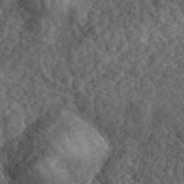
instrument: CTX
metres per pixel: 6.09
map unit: eHh
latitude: 36.3467
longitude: -79.5938
